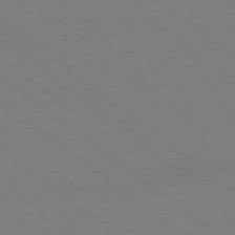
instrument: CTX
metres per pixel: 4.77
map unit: Ap
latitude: -78.9352
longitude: -83.8016
